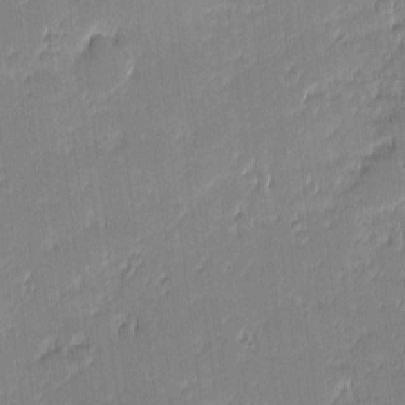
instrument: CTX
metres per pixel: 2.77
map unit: eHh
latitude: -1.4266
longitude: -83.2159
